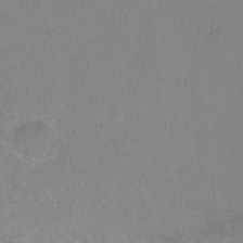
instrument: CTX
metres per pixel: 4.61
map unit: Ht
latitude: -5.9745
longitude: -35.8583
